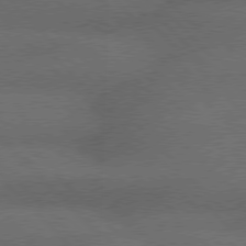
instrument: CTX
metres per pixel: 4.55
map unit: Hpe
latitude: 77.3670
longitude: -152.3656
